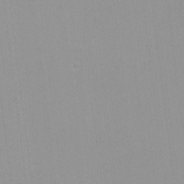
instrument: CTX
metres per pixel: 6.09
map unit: lHvf
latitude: -12.6141
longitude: -104.3657
